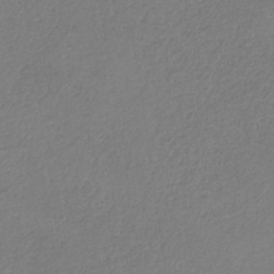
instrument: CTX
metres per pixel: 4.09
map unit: HNb
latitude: -33.7100
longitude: 55.1998
